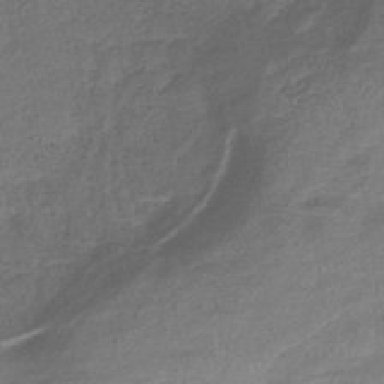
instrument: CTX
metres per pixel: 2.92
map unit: lHb
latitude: -40.2172
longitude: 75.1620
